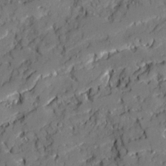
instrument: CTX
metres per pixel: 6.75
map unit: Ave
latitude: 19.9906
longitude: -129.1025
